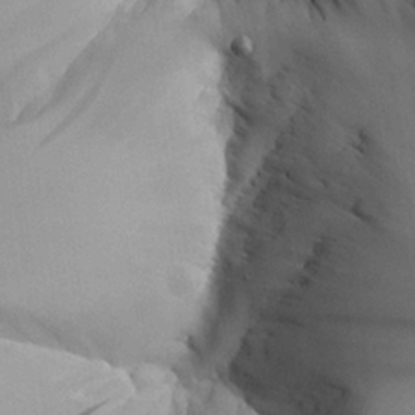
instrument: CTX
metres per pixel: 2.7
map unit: Aa
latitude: 25.1592
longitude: -129.0458
